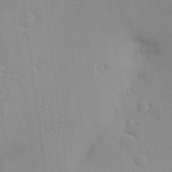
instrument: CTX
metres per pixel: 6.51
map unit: Nve
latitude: -9.1053
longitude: 174.0661
